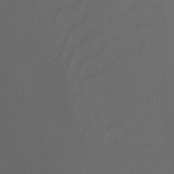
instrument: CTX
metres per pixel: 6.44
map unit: Nhu
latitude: -4.5951
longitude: -92.1766
